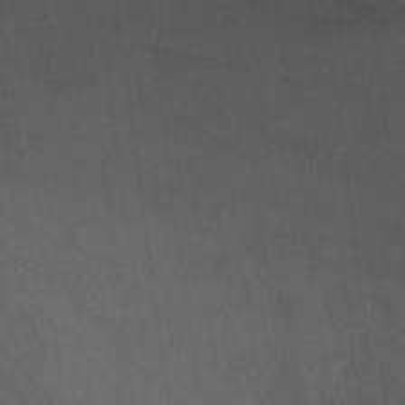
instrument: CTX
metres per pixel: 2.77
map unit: Ht
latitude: 0.4412
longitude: -37.0081
